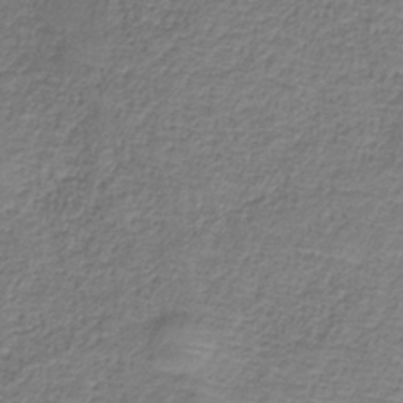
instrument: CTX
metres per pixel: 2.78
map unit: HNb
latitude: -34.1606
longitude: 56.1606
